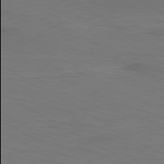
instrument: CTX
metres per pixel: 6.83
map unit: Hpe
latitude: -80.6897
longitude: 18.0094
